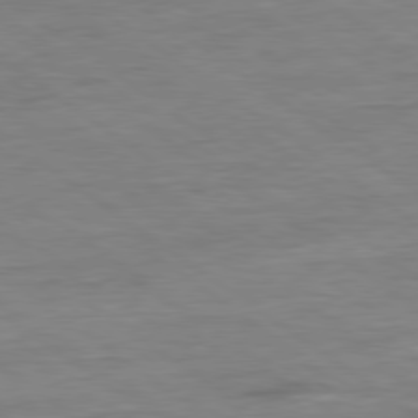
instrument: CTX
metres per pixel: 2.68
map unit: Ap
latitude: -80.3118
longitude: -80.6868
